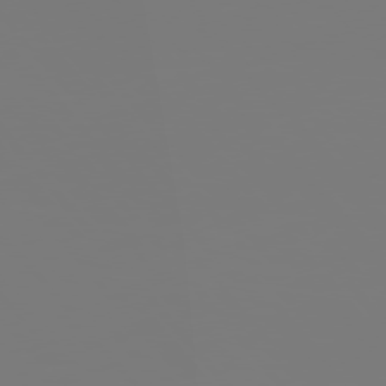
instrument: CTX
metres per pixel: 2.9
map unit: Hpe
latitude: 75.8205
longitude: -142.9514
